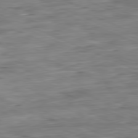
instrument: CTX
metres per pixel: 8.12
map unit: Ap
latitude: -81.7289
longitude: -68.4223
